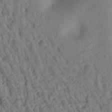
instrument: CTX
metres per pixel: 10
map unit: Ht
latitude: 9.7261
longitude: -75.0836
